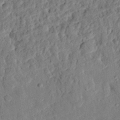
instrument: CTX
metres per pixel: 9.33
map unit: eHh
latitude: 27.3293
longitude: -77.2726
